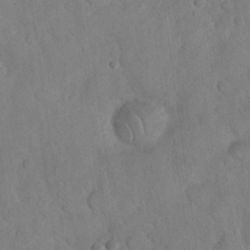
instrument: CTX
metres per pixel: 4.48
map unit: Nhu
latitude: 27.0648
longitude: -65.4048
